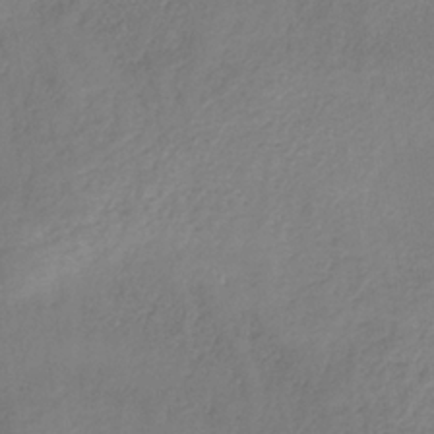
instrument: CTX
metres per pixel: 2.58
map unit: HNb
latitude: -33.1243
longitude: 55.9745
